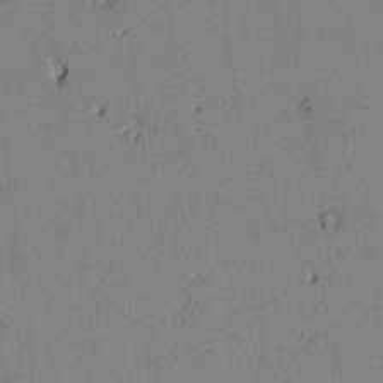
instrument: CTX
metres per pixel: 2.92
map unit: Htu
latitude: -0.5385
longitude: 170.1795
